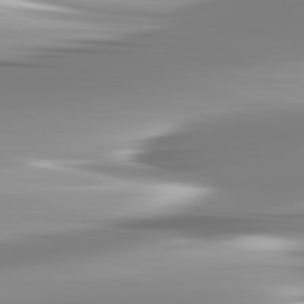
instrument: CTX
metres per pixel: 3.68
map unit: lApd
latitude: 82.9513
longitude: -138.8569
